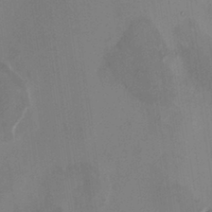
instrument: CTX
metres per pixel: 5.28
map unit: HNhu
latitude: 8.3845
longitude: -0.8569
